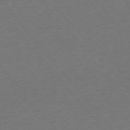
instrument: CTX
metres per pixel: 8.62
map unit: Ap
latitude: -75.8234
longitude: -94.6869
